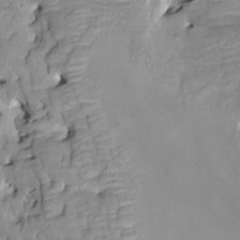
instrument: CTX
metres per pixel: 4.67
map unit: HNhu
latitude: 3.4426
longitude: 6.2928
